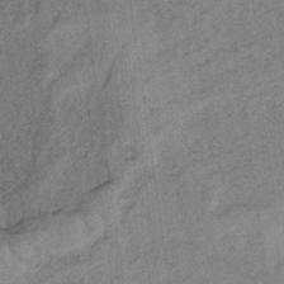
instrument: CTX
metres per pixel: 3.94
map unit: HNb
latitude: -32.5763
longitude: 62.3684
